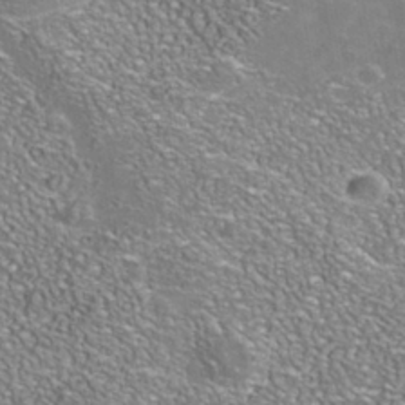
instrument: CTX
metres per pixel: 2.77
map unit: Nhe
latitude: -41.2376
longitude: -99.8394
